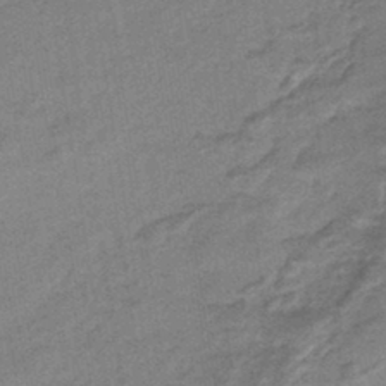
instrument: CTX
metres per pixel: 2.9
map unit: HNhu
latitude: -43.1431
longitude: 90.5007
